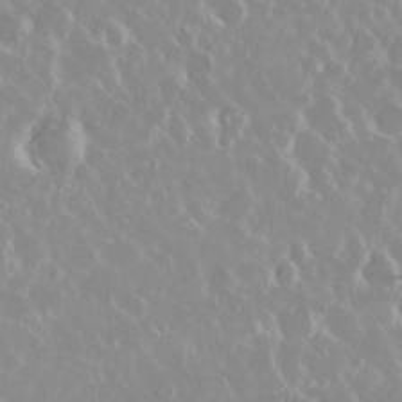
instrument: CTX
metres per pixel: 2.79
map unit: Nhu
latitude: 29.0458
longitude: -61.8205
